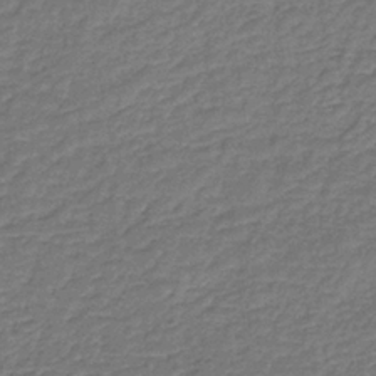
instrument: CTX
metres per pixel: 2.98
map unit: HNb
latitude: -36.0283
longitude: 51.0108
